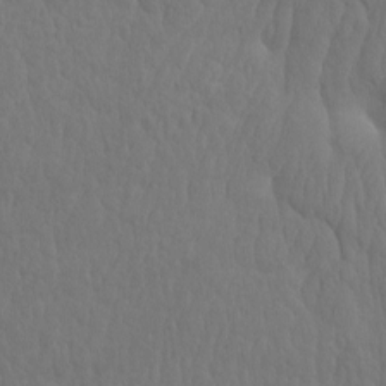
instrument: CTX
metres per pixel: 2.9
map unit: eHh
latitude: -2.9919
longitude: 15.0298
